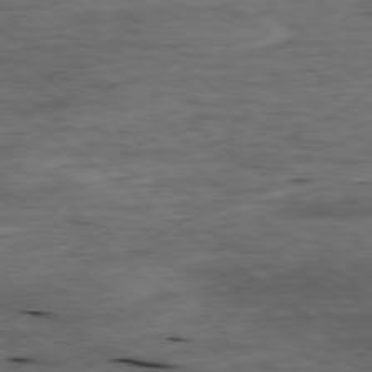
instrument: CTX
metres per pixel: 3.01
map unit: Ap
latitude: -79.1431
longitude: -90.8380
